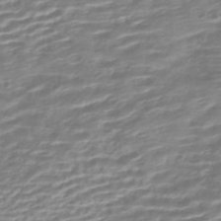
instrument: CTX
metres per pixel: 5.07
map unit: HNhu
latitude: -44.0661
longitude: 99.6155
